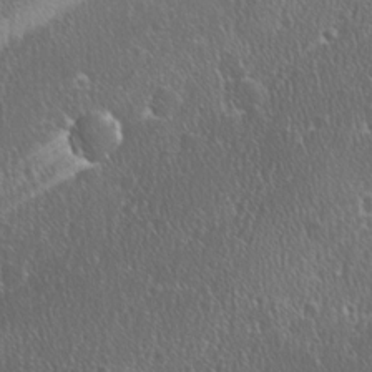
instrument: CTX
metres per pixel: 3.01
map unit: Ave
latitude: 0.1389
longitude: -113.6316
